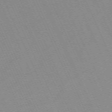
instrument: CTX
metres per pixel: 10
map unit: Nhu
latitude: -67.5021
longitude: 39.1809
